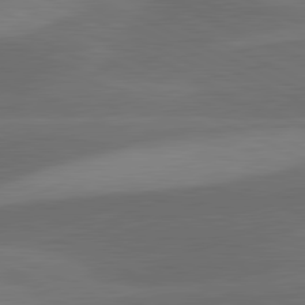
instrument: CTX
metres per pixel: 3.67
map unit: lApd
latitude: 81.5560
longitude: 126.7463
